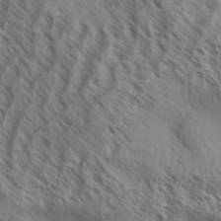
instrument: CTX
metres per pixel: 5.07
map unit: Aa
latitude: 33.2726
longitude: -138.8758
